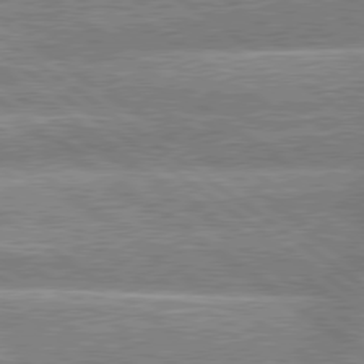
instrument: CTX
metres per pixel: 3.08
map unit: lApd
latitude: 79.0648
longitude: -159.3671
